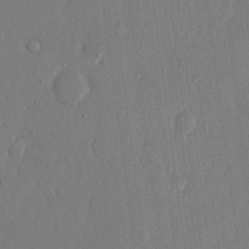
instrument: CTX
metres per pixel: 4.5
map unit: eHh
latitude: 14.0255
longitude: -69.5938
